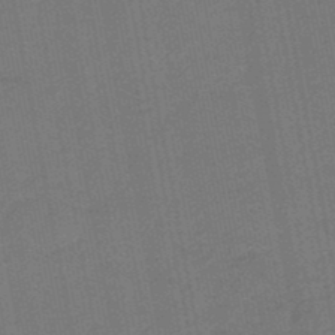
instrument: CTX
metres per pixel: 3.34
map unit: eHb
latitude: -48.1795
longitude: 88.9919
